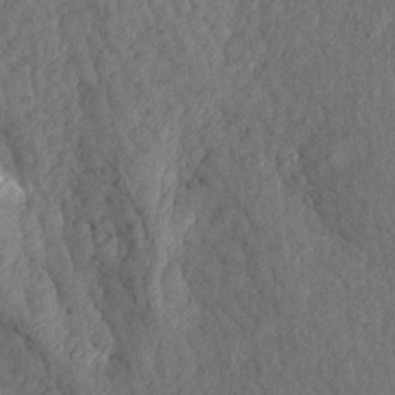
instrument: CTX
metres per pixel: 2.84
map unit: Aa
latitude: 18.0822
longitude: -145.4426
